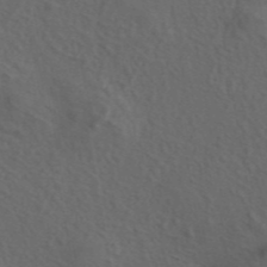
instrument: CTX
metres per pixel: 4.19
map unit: eAb
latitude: 43.8583
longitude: 103.6533
